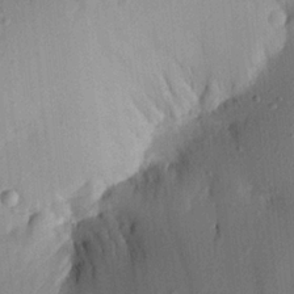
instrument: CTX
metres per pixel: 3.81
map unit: Aa
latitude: 21.4238
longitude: -147.7450
